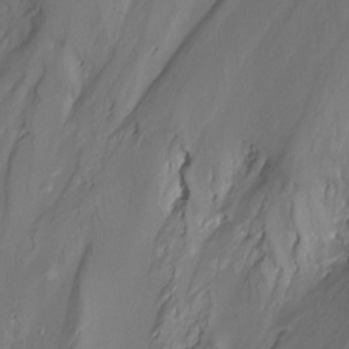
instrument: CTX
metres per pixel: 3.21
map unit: Nhu
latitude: -15.1809
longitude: -56.8757
